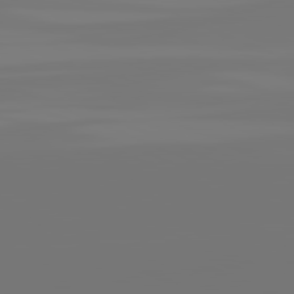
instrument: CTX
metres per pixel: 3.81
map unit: lApd
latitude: 81.6316
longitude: -152.8947
